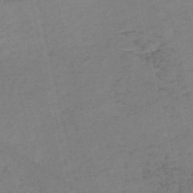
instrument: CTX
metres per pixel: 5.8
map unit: eHh
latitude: -54.2362
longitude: -89.4616
